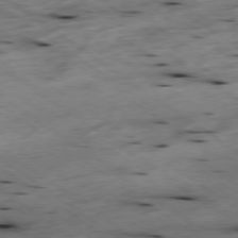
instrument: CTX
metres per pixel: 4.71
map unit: Hpe
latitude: -78.6707
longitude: -21.4616
